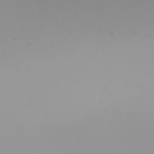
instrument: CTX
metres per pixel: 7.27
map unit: Nhu
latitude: -6.6518
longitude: -83.8772
